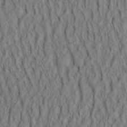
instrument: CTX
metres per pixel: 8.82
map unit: Aa
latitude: 31.1970
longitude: -142.7057
